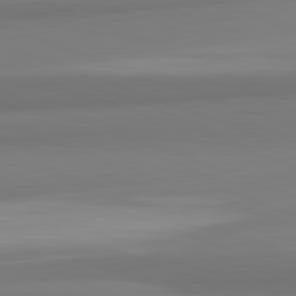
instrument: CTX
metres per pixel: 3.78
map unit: lApd
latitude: 82.3656
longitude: 170.1039
